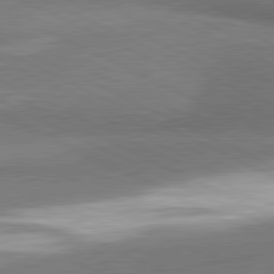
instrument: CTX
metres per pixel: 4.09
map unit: lApd
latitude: 81.2915
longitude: 164.7841
